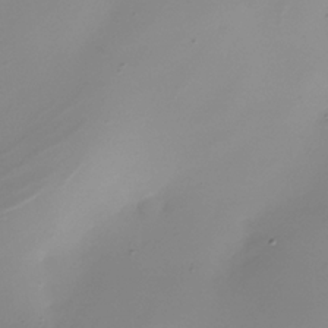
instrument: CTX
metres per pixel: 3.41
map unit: Nhe
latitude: -36.2928
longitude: -117.4238
